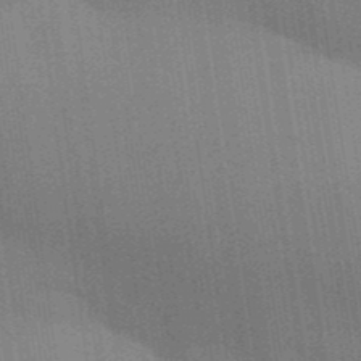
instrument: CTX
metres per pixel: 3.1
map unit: Aa
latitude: 32.7813
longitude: -143.0836
